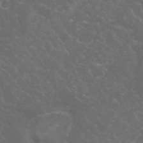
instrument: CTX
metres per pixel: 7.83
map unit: Nhu
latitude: 24.1199
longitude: -60.2711
